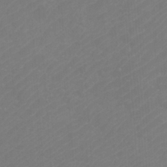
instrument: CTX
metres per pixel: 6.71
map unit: Htu
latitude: -11.3888
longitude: -71.7638
